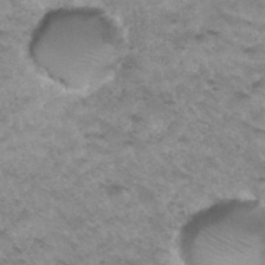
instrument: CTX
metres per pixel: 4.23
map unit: Hto
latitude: 34.2711
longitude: -48.4790
